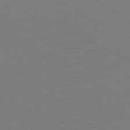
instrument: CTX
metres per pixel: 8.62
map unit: HNb
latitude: -45.6155
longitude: -46.2901
